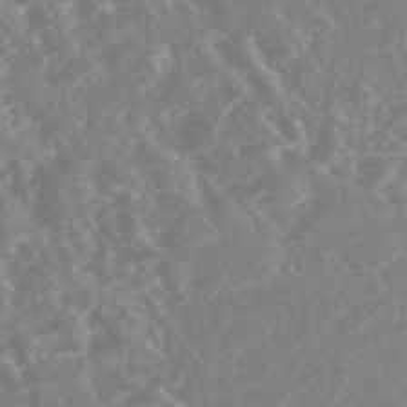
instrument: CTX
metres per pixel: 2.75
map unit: Nhe
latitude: -46.7085
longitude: -171.2348
